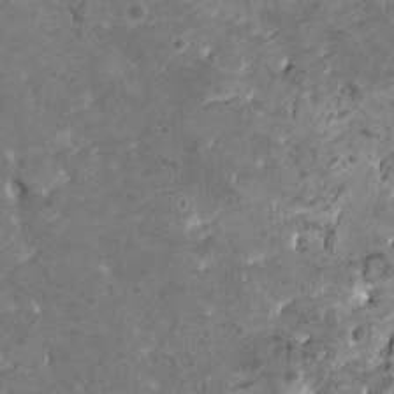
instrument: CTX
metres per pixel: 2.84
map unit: HNhu
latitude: -0.9731
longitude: 2.1605
